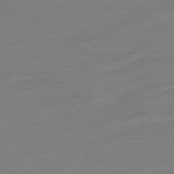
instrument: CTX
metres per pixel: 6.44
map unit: Ap
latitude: -78.8975
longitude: -67.1970
